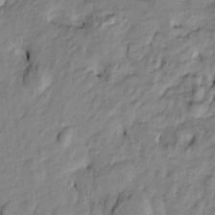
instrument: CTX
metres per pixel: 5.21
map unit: Htu
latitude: -9.3321
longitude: 177.3321
